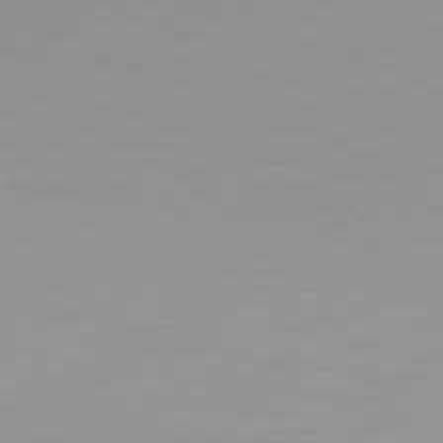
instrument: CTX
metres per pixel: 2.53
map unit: Hpe
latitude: 75.8394
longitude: -125.3292
